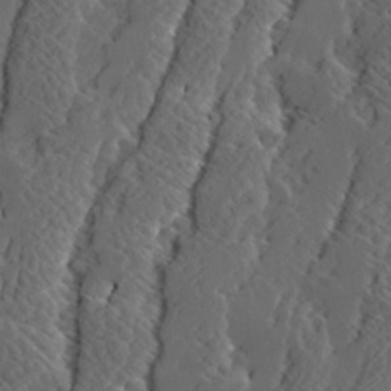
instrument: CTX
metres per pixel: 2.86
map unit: Ave
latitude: 14.2901
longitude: -136.5357
